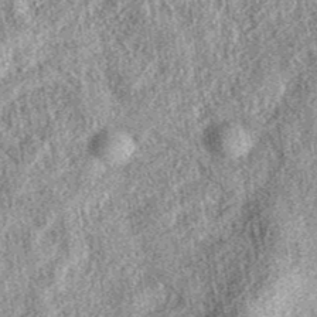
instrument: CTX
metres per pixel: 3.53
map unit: eAb
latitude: 39.8394
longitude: 111.5210
